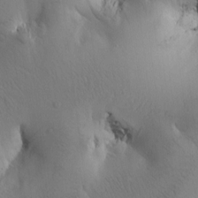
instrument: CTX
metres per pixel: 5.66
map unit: Htu
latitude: -0.7653
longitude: 171.1998
